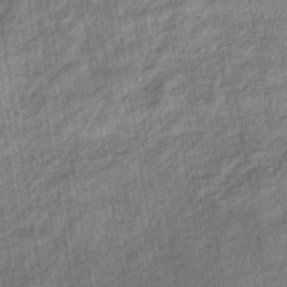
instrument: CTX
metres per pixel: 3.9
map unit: eHb
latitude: -37.9556
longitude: 79.9745
